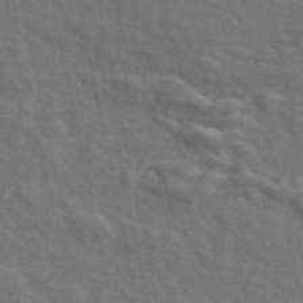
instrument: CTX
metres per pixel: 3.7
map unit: ANa
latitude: 48.8380
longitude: -77.8205
